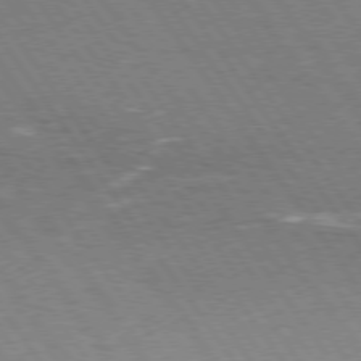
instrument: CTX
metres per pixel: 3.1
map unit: Hpe
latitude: 75.1214
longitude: -142.3467
